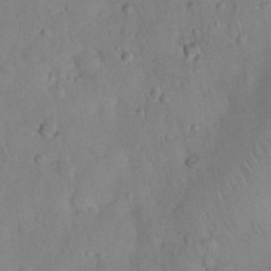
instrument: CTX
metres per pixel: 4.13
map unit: Nhu
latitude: 28.0444
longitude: -67.6127
